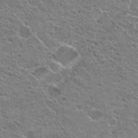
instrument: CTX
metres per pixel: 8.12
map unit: Hto
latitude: 22.1011
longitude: -41.8016
